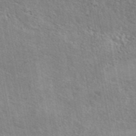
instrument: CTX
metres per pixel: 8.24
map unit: eAb
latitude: 42.8191
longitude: 113.6722
